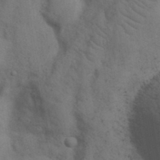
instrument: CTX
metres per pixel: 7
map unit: Nhu
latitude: 18.9891
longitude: -76.3845
